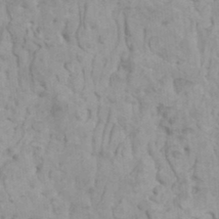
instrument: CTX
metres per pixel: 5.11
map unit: HNhu
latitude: 6.0444
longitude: -1.8205
